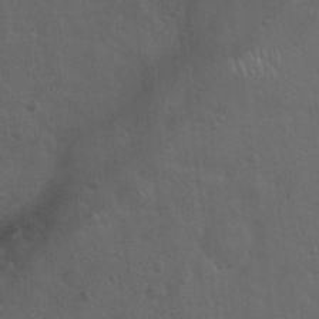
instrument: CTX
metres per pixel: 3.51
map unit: Hto
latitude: 18.9702
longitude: -54.1767
